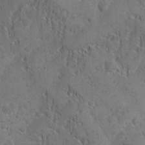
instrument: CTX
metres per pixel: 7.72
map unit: Ave
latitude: -10.2740
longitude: -119.4804
